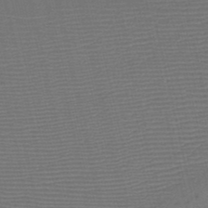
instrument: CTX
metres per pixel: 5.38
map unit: HNb
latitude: -47.4265
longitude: -41.2536
